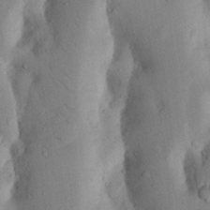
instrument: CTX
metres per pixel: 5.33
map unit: Nhu
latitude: 17.8772
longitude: -75.6505
